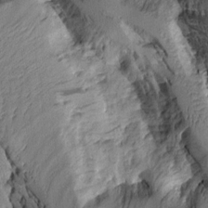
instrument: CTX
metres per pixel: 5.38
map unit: Aa
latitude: 9.1025
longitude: -128.5923
